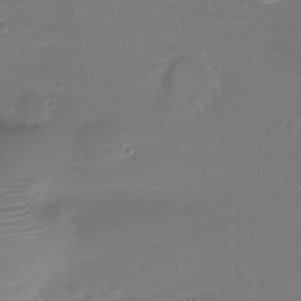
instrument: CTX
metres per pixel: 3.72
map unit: Nve
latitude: -20.8974
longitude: 104.3684
